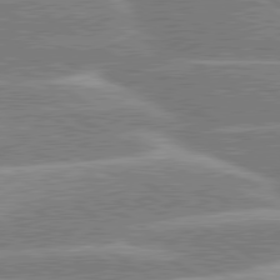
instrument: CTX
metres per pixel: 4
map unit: lApd
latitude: 80.2145
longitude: -130.7625
